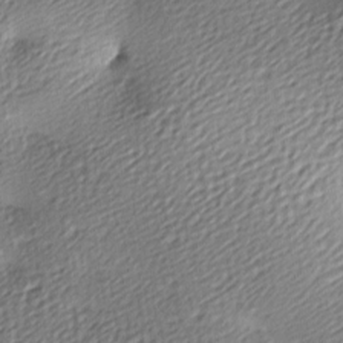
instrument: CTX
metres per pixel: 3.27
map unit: lAa
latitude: -9.4643
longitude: -126.6491
